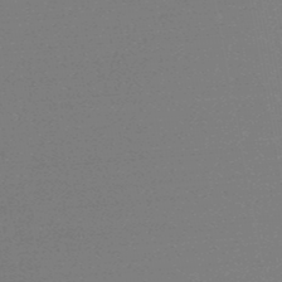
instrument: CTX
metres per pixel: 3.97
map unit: lHb
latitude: -48.0472
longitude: 63.0675
